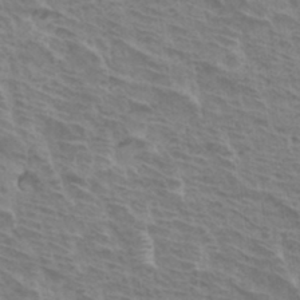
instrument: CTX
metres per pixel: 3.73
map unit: Hto
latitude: 33.7261
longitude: -40.6868
